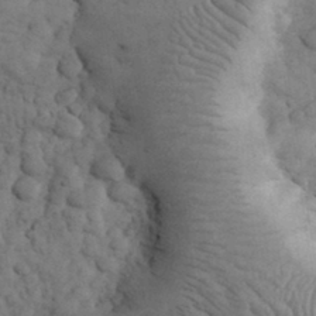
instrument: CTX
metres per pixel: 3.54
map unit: eHh
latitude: 32.3656
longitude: -68.4412
